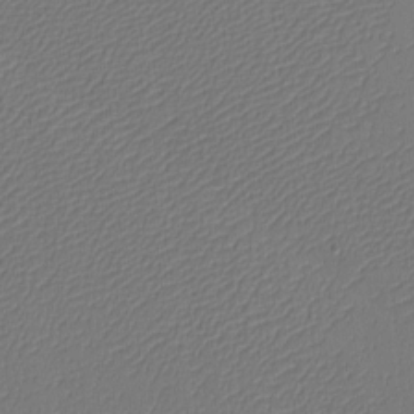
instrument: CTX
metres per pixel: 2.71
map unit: eHh
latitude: -4.6329
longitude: -79.3104
